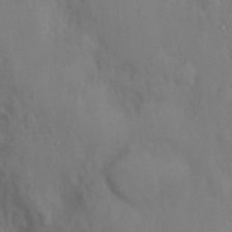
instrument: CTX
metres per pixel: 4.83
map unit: Nhu
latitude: 11.3482
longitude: -26.4790
